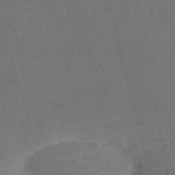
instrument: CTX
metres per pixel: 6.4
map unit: Nve
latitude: -59.5399
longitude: 65.3699
